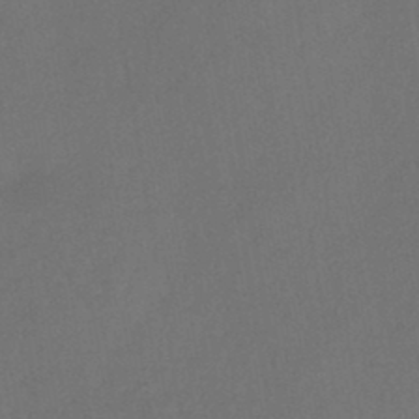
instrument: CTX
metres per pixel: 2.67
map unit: HNb
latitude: -44.5196
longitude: -39.1403
